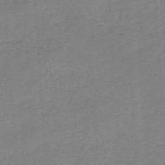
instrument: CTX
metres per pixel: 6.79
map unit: eHb
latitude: -46.3117
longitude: 83.4832
